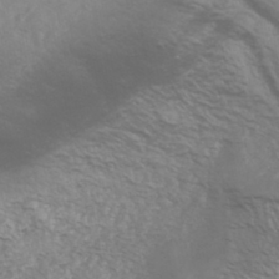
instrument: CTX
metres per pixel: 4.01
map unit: HNhu
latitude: -43.1242
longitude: 90.1039
